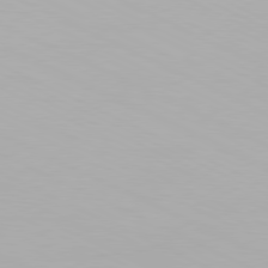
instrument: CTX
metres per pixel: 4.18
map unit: Hpe
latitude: -81.5777
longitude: 18.8408
